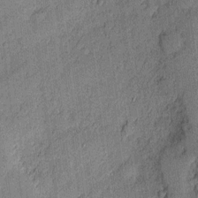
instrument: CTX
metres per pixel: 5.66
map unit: eHh
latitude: 3.6883
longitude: -75.5560
